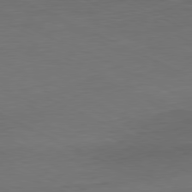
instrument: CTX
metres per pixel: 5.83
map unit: Ap
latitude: -81.3132
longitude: -69.5749
